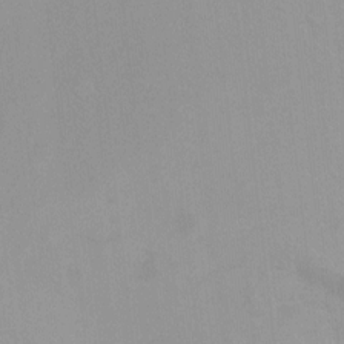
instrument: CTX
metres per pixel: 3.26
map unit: Ht
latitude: 5.5938
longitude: -29.1592
